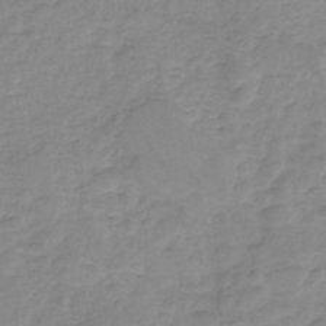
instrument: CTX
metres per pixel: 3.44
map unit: eHh
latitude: -45.3888
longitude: -29.7827
